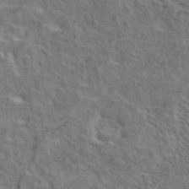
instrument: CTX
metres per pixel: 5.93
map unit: eAb
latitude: 43.7828
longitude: 113.6155
